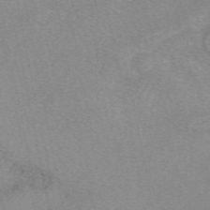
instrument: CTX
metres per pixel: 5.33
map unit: eAb
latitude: 49.3860
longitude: 106.3307
